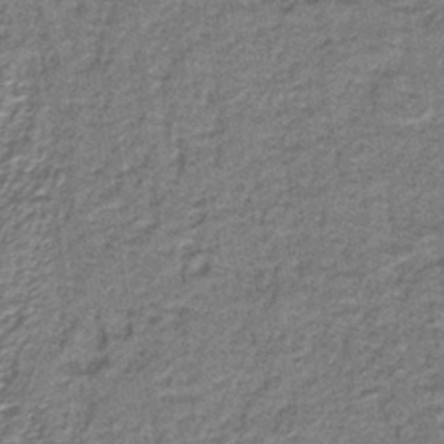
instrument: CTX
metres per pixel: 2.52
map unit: lHb
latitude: -40.6329
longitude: 55.0109
